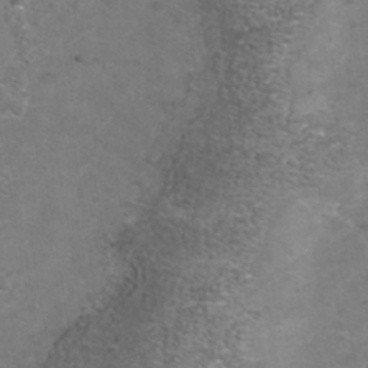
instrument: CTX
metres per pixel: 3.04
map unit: Nhu
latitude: -41.5021
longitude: -84.8569
